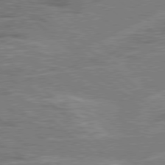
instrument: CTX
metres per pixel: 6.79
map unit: Hpe
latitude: 78.2523
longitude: -157.6504
